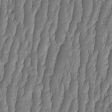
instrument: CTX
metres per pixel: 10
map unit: HNhu
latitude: -2.2172
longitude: 13.5210
